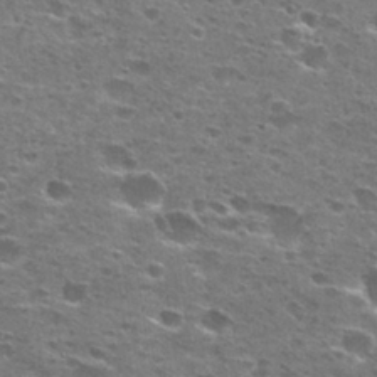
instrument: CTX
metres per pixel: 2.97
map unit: Hto
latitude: 27.5560
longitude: -47.5938
